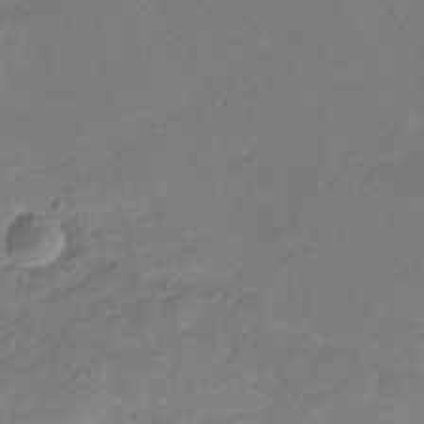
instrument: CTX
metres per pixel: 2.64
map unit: eHb
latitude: -30.9541
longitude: 67.5777
